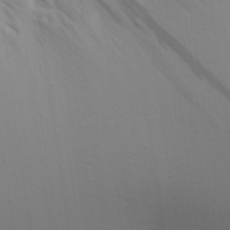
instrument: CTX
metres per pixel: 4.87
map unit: Aa
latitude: 27.6505
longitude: -139.1592
